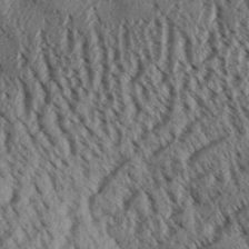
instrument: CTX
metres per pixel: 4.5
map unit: Aa
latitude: 31.9528
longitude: -136.7624
